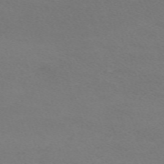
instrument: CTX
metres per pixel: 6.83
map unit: eHh
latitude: -62.2550
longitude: 48.6897
